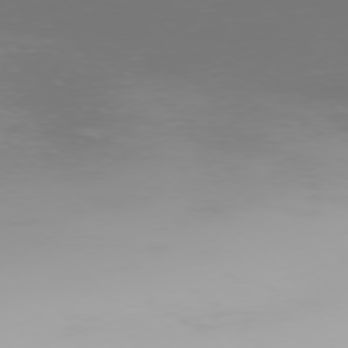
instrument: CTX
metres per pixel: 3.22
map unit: Ap
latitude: -77.5399
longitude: -62.2523
